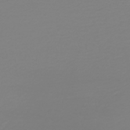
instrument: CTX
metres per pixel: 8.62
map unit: HNb
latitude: -46.1228
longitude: 54.8408
